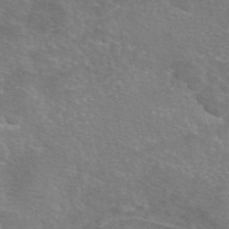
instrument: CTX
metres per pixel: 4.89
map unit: eAb
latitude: 47.4427
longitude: 106.0472
